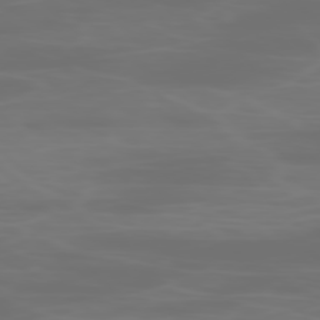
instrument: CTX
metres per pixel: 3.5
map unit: Ap
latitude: -78.9163
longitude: -70.4979
